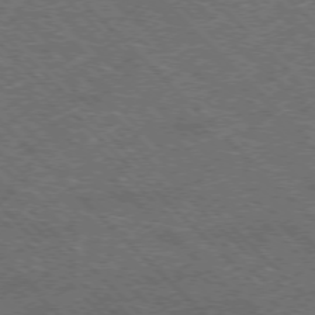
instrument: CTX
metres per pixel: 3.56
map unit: Hpe
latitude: -76.9920
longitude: -11.5938
